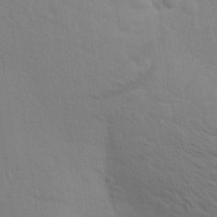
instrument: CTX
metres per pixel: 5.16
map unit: Aa
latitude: 23.7638
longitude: -145.5560
